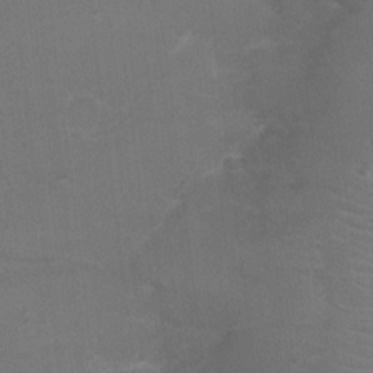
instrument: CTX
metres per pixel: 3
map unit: eHh
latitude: -6.5007
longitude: -78.9514
